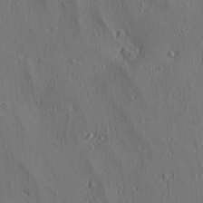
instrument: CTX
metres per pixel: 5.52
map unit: lAa
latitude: 4.8002
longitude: -112.8191
